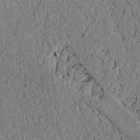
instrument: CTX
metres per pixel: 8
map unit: lAvf
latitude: 5.1025
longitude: 166.9353
